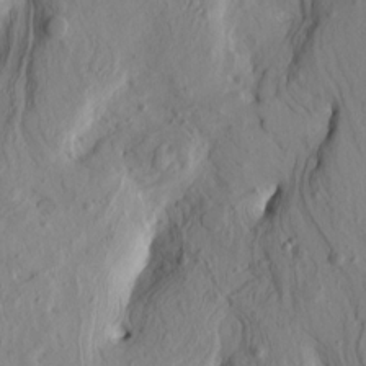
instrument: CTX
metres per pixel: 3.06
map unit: HNhu
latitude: 11.4427
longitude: 23.8045
